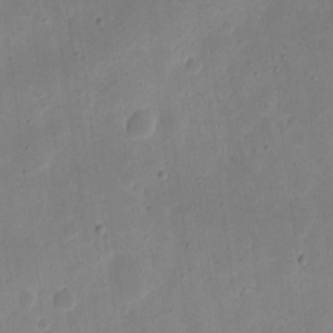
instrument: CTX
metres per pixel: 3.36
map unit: eHh
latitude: 7.4237
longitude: -72.1011
